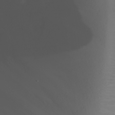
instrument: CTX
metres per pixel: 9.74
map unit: Nhu
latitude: -7.9556
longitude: -85.4993
